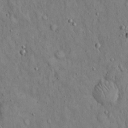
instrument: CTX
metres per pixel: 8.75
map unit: Hto
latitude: 14.6302
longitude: -58.5924
